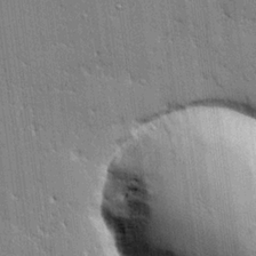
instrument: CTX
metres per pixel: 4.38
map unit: lHvf
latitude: 20.6302
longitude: 143.1998
